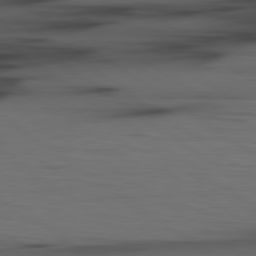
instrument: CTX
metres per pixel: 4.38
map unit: lApd
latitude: 79.8017
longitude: 161.8233
